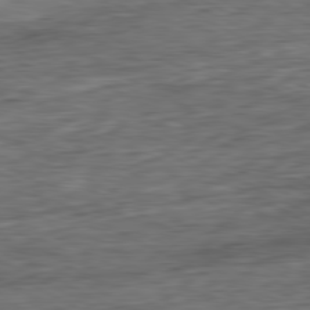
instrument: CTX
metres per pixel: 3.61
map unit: Ap
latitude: -81.3699
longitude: -77.3859
